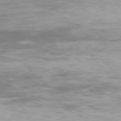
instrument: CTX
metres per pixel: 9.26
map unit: Ap
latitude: -75.6344
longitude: -76.9136
